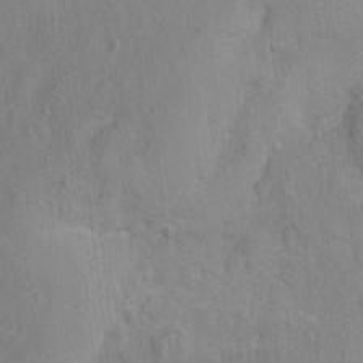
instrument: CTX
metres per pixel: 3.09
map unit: Nhu
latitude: 0.6112
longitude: -16.7813
